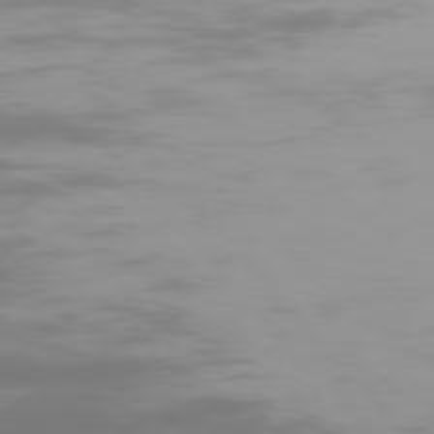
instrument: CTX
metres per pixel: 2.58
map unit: Ap
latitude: -76.9542
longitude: -74.1578
